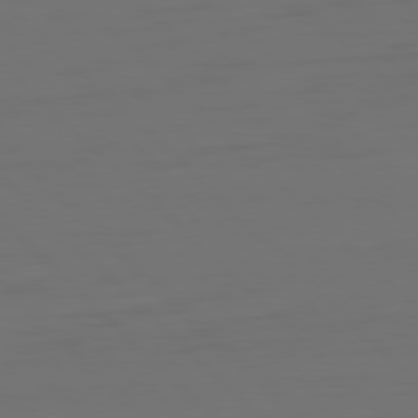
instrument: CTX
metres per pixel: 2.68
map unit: Ap
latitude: -79.9178
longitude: -55.5560
